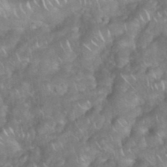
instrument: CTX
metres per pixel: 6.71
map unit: eHh
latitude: 38.7624
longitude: -58.6302
